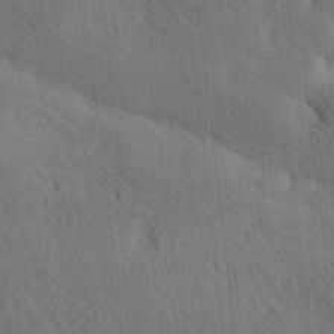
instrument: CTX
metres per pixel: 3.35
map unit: lAa
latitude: 21.1403
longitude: -138.4979
